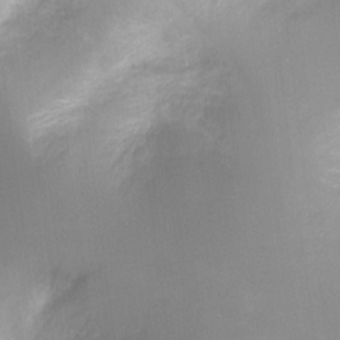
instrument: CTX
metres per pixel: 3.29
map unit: Ht
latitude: -8.1606
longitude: -24.6679
